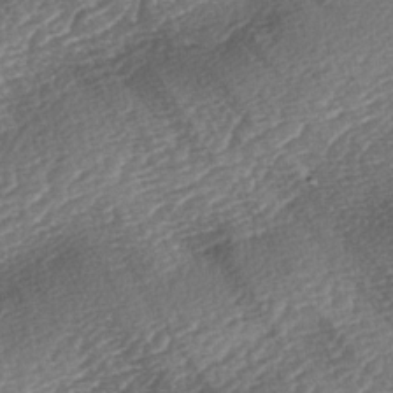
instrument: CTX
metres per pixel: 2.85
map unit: lAa
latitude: -3.0486
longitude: -127.8772
